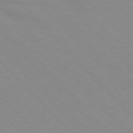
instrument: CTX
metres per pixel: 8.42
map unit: lApd
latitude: 76.3845
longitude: -85.2348
